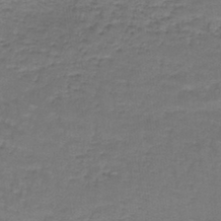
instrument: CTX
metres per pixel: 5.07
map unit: lHb
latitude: -43.1998
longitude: 58.0660
